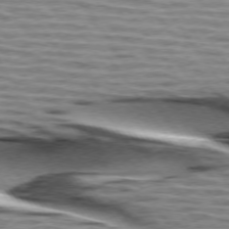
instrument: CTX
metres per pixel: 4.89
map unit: lApd
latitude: 74.4412
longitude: -53.3482
